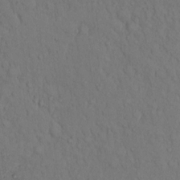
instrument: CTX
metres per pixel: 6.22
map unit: eHh
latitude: 13.8772
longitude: -61.9150
